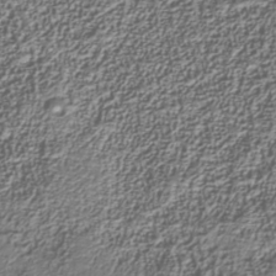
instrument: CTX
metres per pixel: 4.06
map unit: Nhu
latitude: -39.2754
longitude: -85.9339
